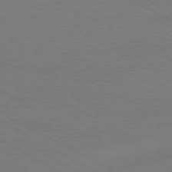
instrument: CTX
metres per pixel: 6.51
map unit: Ap
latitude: -79.4832
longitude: -82.5734
